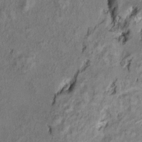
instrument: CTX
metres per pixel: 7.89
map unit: Ht
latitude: 9.0081
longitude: -32.2711
